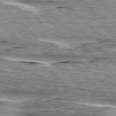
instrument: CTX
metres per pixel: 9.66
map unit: lApd
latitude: 76.5356
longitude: -78.7813
